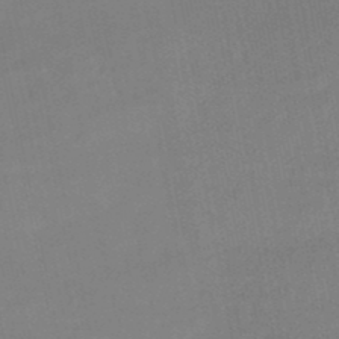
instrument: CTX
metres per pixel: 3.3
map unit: lHb
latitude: -48.8975
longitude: 75.8612
